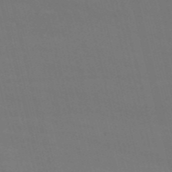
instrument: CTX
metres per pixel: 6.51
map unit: HNb
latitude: -54.5574
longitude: -37.4805
